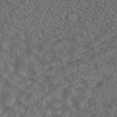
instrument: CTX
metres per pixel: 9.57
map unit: ANa
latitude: 43.5371
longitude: 23.8989
